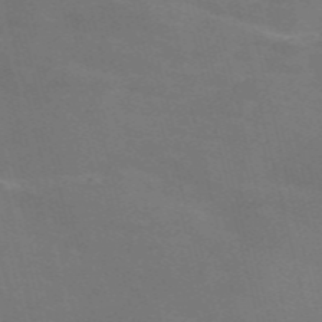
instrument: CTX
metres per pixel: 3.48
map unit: Nve
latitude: -58.7841
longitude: 63.2376
